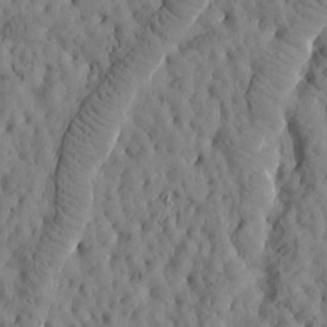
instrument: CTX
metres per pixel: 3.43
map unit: Htu
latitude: -3.2186
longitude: 174.0661
